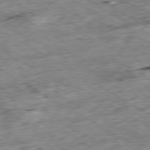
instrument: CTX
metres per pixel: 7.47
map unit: Ap
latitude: -80.1228
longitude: -84.1389
